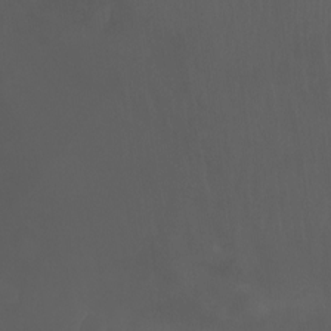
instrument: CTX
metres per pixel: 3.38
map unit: Htu
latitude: -6.2550
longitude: -69.4426
